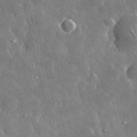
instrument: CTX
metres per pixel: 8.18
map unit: lHvf
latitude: 33.0836
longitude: -87.4426
